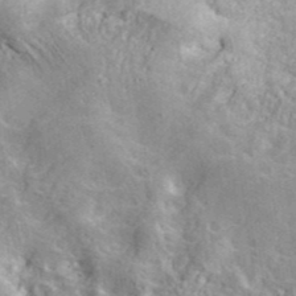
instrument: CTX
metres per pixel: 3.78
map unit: ANa
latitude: 40.5167
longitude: 20.3117
